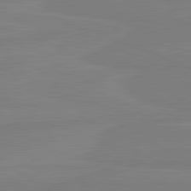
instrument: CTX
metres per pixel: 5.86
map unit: lApd
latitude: 81.9150
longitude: 164.6708
